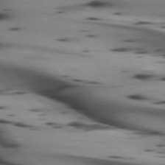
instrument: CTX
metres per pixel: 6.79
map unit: lApd
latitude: 74.3467
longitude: -64.9325
